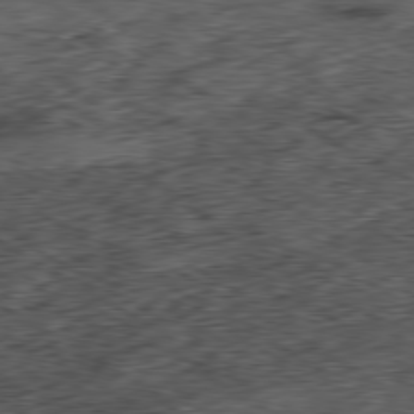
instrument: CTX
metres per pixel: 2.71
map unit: Hpe
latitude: -80.2362
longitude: 23.0676
